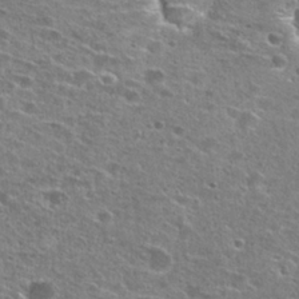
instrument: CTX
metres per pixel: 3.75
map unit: Hto
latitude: 26.4223
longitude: -47.4805
